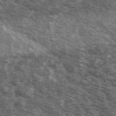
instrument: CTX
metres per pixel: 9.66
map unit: Ave
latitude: 40.8191
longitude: -109.6505
